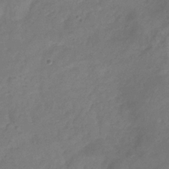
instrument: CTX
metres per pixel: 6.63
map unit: Hve
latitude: -32.8597
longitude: 92.3873
